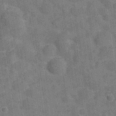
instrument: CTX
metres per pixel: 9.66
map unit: Hve
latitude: -29.0487
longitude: 92.2739
